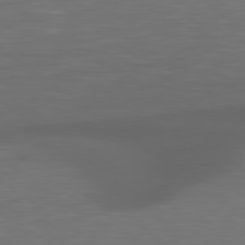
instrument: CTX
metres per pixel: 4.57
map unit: Hpe
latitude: 79.3293
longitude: -124.7813
